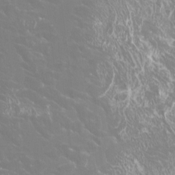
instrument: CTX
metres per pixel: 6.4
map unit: Htu
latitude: -11.3699
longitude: -72.4790
